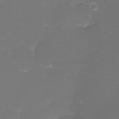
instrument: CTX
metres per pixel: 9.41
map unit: eHh
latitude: -6.6518
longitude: -78.3656
